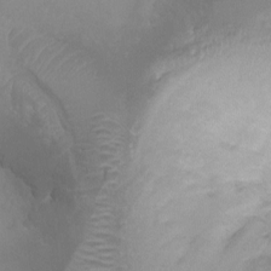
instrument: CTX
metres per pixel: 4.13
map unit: Ht
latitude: -9.1053
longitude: -20.4790
